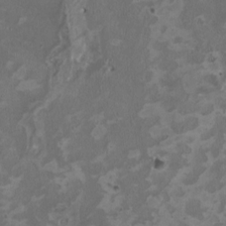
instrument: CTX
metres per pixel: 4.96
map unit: HNhu
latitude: 2.4979
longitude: -4.1956
